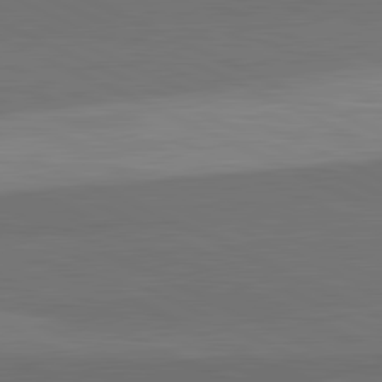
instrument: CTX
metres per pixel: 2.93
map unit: lApd
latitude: 82.3656
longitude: 158.5384
